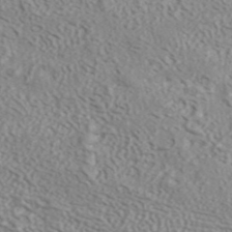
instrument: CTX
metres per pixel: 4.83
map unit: ANa
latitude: 42.5546
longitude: 35.2376
